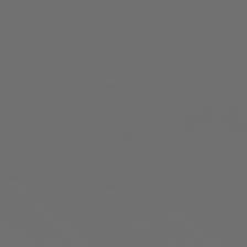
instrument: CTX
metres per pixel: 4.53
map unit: Hpe
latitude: 78.2901
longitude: -173.6882
